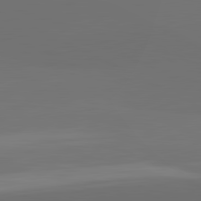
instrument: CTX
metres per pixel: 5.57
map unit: lApd
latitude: 81.8961
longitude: 152.3117
